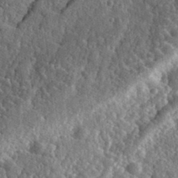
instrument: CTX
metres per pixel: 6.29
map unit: eHh
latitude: 34.7813
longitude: -79.8017
